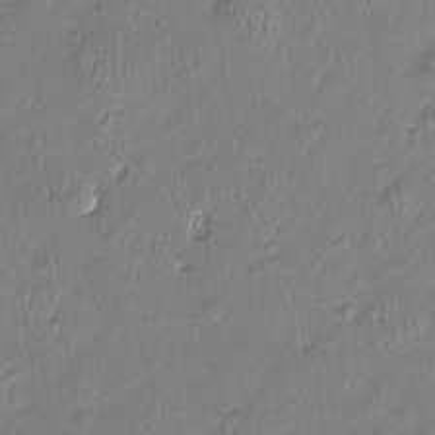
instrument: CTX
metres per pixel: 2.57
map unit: Htu
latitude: -6.8975
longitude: 176.5385
